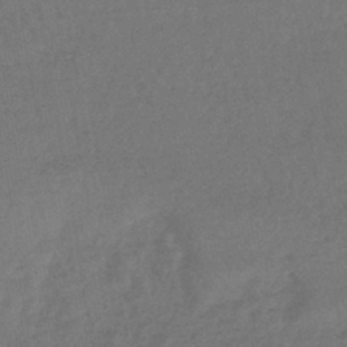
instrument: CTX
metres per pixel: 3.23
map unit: lHb
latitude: -43.5210
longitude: 73.5021
